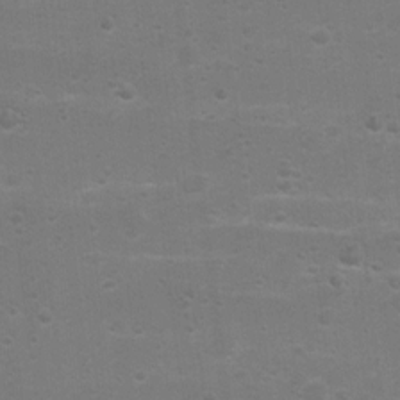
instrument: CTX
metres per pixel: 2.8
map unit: Nhu
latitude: 4.1767
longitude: -27.1214
